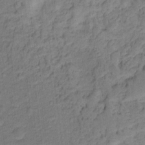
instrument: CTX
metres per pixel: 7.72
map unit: Ht
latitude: 10.0822
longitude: -40.1955
